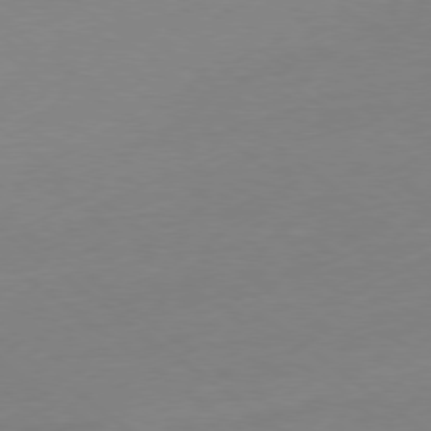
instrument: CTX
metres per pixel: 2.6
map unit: Ap
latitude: -78.6896
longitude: -98.2333
